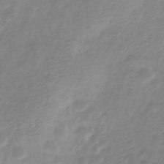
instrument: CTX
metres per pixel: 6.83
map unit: Nve
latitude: -22.6141
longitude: 105.2376
